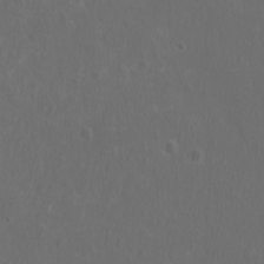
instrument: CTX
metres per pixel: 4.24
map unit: eHh
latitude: -7.1053
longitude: -75.5938
